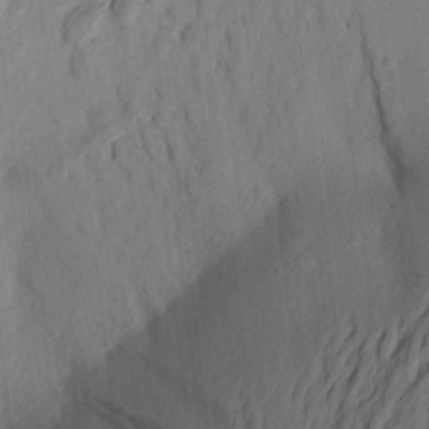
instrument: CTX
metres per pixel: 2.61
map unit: Aa
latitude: 23.8772
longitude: -148.9136
